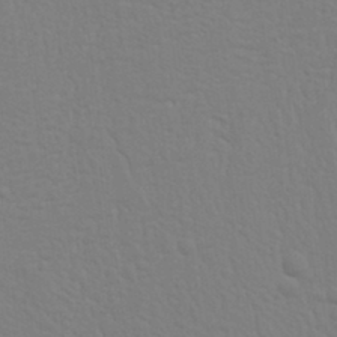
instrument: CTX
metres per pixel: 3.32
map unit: Nhu
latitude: 20.6302
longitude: -73.2537
